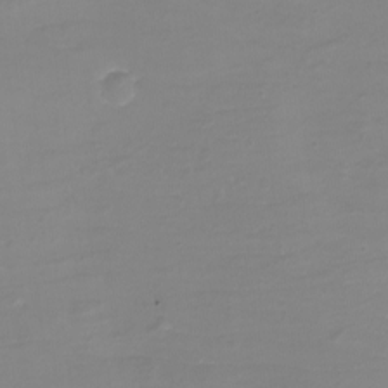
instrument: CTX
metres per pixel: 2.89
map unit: eHh
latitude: -4.0850
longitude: -75.8772
